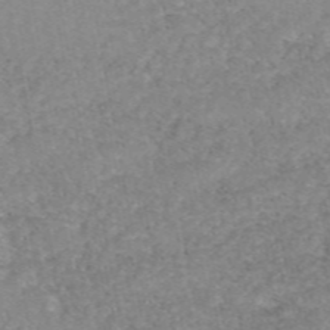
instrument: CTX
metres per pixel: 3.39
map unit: eAb
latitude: 48.9514
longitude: 105.3698
